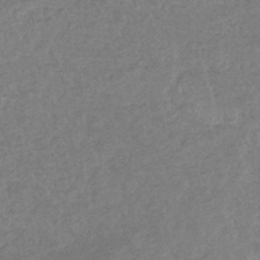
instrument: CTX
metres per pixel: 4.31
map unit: eHb
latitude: -34.3684
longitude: 76.3873
